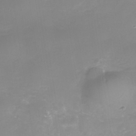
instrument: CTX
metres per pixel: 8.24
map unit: Nhe
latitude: -35.4832
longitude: -86.9325
